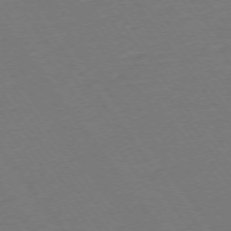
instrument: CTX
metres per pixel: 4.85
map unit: Ap
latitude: -75.2187
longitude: -83.8205
